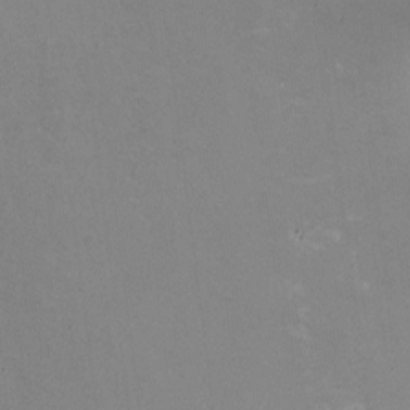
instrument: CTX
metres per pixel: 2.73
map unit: HNhu
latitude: -1.6155
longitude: -3.5182
